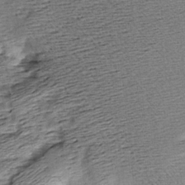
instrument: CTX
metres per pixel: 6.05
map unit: Aa
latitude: 8.2145
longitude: -140.9135
